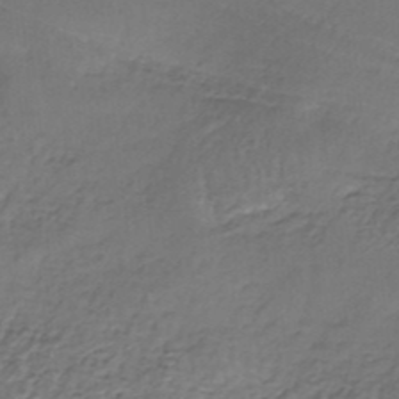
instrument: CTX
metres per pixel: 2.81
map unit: lHb
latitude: -37.1809
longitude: 59.1431
